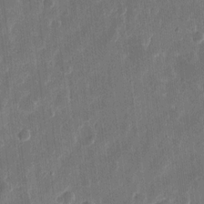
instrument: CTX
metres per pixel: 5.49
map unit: eHh
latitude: 11.5938
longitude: -70.1767
